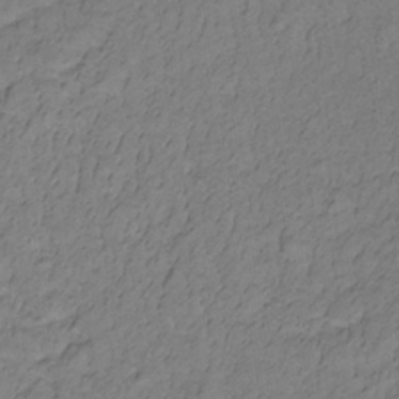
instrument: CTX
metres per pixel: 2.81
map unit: lHb
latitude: -32.8786
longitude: 65.8989
